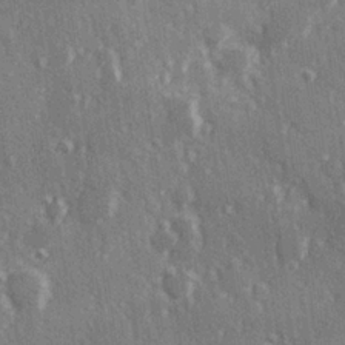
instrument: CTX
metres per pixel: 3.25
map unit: Hve
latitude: 26.3656
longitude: 147.4454
